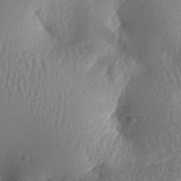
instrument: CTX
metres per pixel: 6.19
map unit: lAa
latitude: -7.5399
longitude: -128.0822
